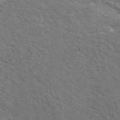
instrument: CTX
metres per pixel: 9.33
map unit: ANa
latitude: 42.8191
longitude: 14.3873
